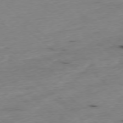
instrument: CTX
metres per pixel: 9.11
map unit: Ap
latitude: -78.0850
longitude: -89.4238
